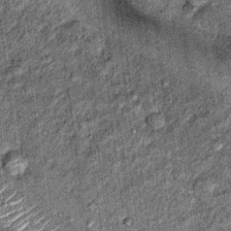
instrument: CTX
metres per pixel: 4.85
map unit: Hto
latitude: 15.7072
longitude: -32.0444
